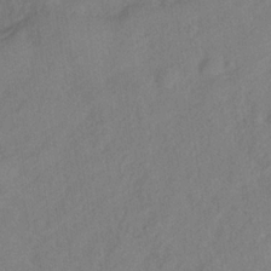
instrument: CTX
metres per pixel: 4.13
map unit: Hve
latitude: -32.5763
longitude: 92.0661
